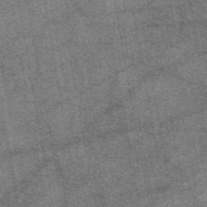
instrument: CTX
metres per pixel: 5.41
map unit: eAb
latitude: 47.3671
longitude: 107.3510
